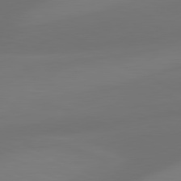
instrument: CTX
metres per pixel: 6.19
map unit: lApd
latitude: 81.3104
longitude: 128.4251
